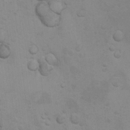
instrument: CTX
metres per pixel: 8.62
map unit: Hto
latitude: 11.5560
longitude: -35.7827
